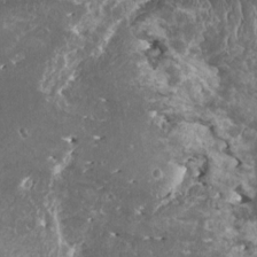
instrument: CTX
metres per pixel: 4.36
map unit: HNhu
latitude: 1.6316
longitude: 6.4818
